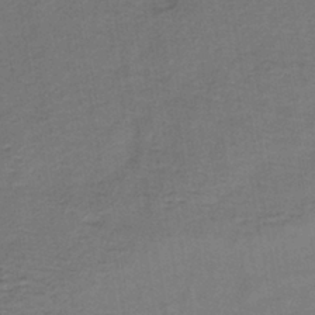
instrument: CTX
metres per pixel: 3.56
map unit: lHb
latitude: -39.2187
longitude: 59.2564
